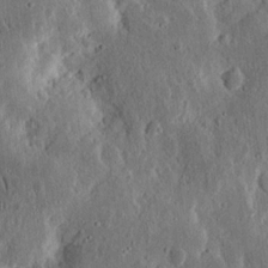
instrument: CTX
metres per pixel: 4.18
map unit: Ht
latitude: 13.9717
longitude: -74.1200
